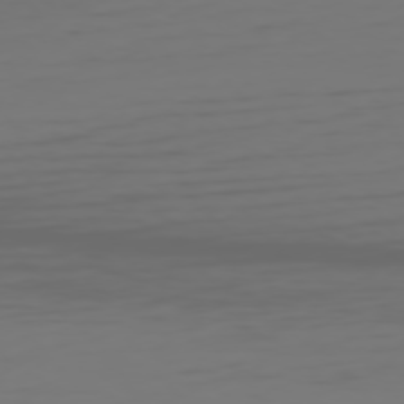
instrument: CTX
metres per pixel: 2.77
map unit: Hpe
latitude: 75.4804
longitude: -127.4427
